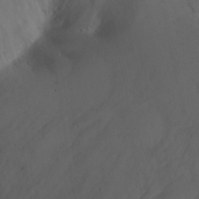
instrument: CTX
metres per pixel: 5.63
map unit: Nhu
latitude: -8.2550
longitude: -66.3467
